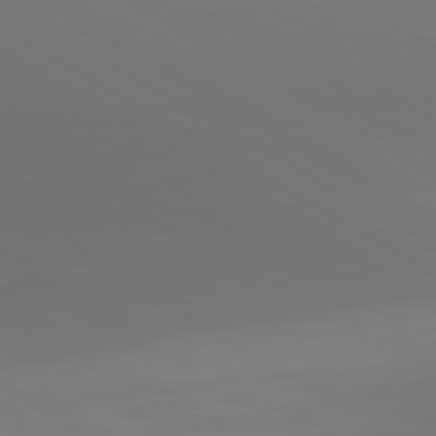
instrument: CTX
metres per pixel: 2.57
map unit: lApd
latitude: 80.7435
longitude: 137.7477
